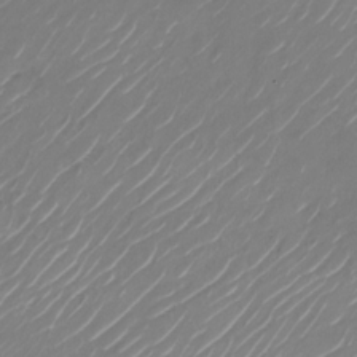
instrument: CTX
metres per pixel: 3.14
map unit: Nhu
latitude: -29.0675
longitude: -72.2145
